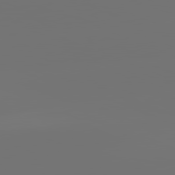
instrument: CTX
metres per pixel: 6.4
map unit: lApd
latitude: 82.0633
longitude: -153.1214
